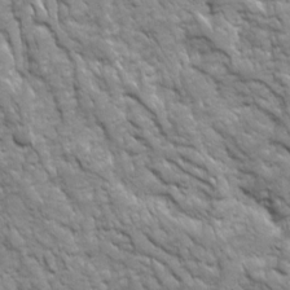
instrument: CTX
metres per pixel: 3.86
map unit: Ave
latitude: 16.4790
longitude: -132.1767
